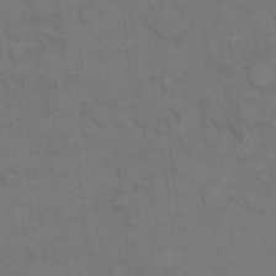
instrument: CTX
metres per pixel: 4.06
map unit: Hto
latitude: 7.3104
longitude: -60.9513
